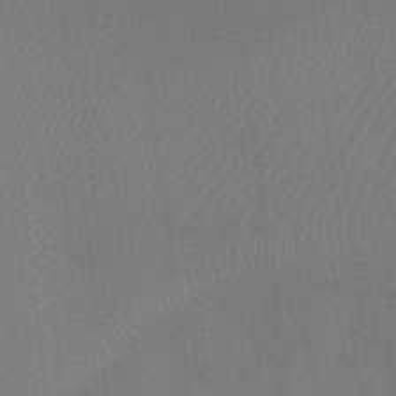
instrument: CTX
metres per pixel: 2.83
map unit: Ht
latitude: -3.7855
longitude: -19.8583
